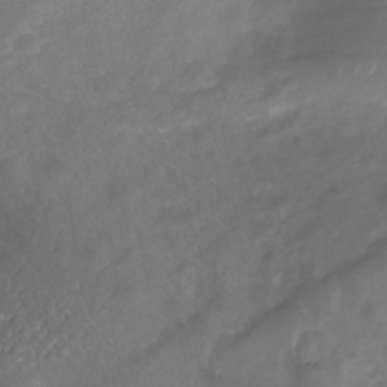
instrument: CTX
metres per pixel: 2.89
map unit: Nhe
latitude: -39.0109
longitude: -118.2900
